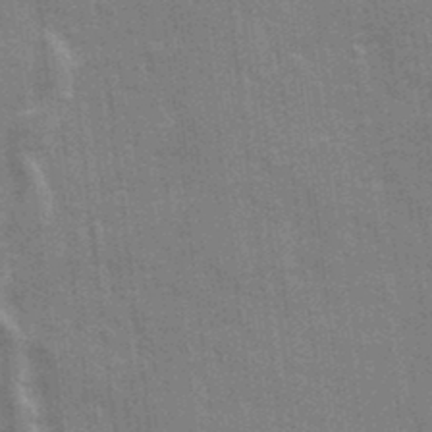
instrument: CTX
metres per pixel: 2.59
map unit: Ave
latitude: 21.8206
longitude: -133.4238
